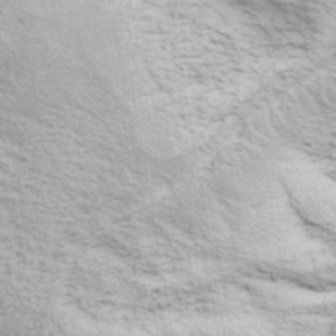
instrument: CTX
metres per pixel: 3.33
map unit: ANa
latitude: 40.5167
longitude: 30.4440
